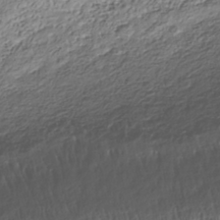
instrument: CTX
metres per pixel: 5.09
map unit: Nhe
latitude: -41.8044
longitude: -111.3671
